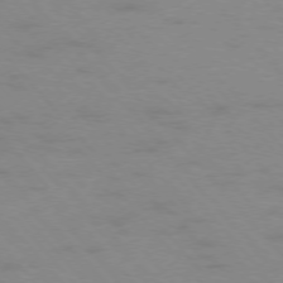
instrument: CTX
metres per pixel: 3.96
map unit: Ap
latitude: -76.6518
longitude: -61.9150
